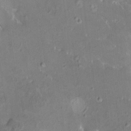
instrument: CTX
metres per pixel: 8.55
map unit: HNhu
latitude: 5.4237
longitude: 3.3131
